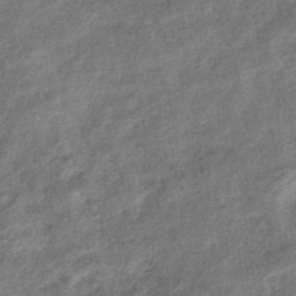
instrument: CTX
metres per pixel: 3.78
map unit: eHb
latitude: -38.5574
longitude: 76.3117
